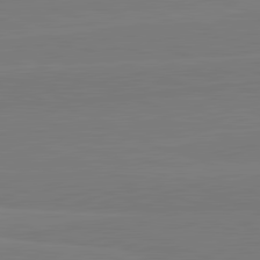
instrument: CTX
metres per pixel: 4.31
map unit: lApd
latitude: 82.1199
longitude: 164.2740
